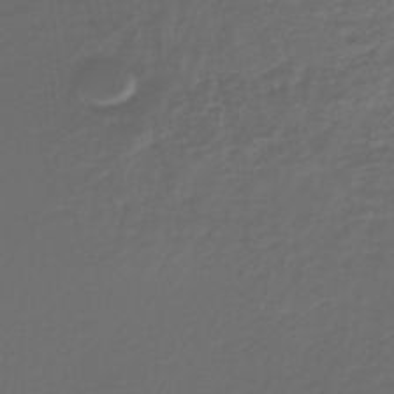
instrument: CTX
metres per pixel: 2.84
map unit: lHb
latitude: -43.8044
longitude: 71.5021
